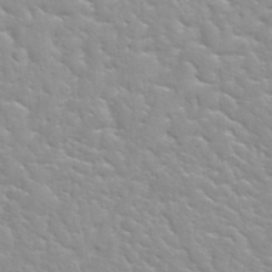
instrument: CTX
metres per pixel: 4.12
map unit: Hto
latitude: 32.6113
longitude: -50.9324
